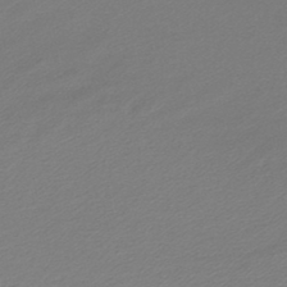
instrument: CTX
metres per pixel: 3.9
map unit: lHb
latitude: -43.2753
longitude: 69.0486
